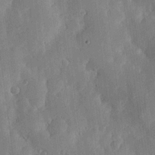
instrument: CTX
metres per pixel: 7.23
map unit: lHvf
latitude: 19.4237
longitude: -115.4237
